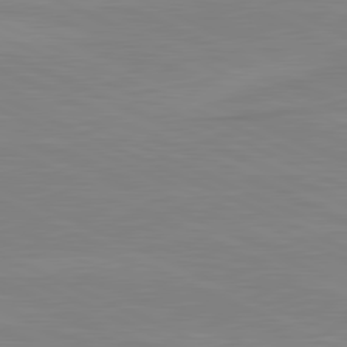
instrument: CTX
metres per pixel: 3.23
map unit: lApd
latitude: 81.3671
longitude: -173.2914
